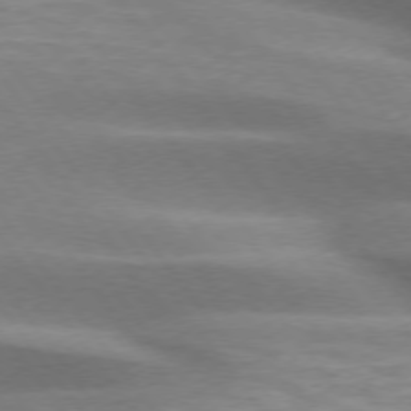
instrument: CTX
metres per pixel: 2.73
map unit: lApd
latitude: 74.7435
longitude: -50.1955
